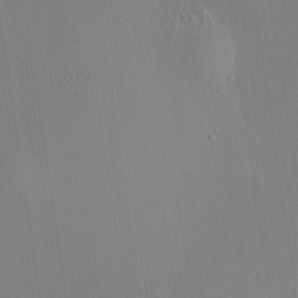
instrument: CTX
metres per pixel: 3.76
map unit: HNhu
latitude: 8.2523
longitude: 14.7652
